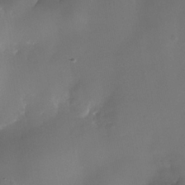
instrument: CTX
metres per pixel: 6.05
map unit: Nhe
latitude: -35.6344
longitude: -130.8758
